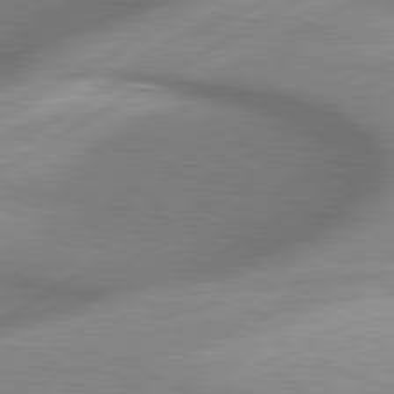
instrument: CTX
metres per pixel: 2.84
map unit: lApd
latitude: 80.1011
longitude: -118.5545
